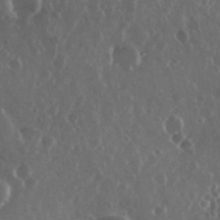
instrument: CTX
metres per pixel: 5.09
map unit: eHh
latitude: 34.5545
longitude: -59.1025
